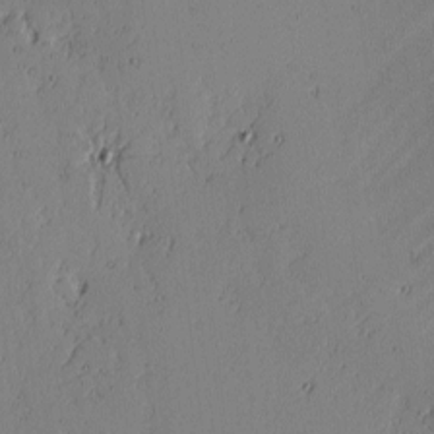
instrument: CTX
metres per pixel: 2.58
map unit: lAvf
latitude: -2.1983
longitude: -106.0633
